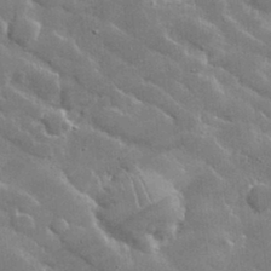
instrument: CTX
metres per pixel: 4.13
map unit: lHvf
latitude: 32.7435
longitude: -92.3467
